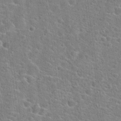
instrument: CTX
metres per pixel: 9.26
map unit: Hto
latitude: 22.3656
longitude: -44.8569
